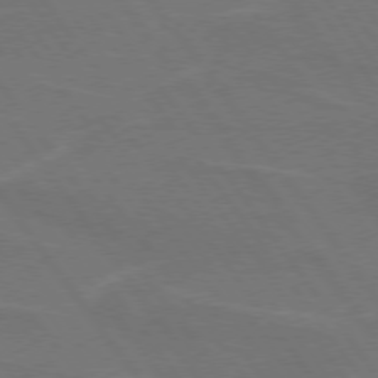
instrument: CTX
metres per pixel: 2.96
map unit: lApd
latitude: 74.7435
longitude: -57.1592
